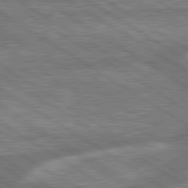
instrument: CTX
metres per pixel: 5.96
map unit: lApd
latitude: 79.8773
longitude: -170.4601
